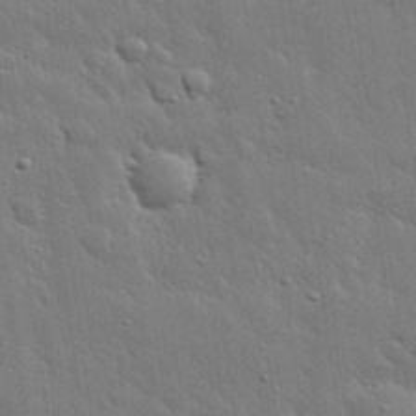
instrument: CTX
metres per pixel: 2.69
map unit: eHh
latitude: 30.8947
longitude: -78.7058
